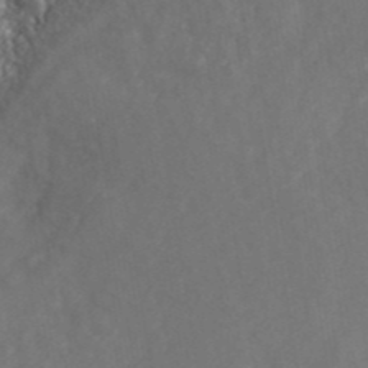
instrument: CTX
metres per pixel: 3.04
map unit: eAb
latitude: 42.5546
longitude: 105.8800
